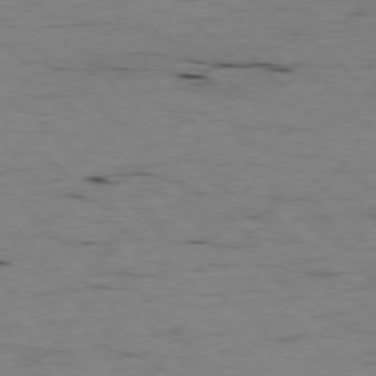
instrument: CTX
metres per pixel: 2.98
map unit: Ap
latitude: -77.1620
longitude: -89.8962
